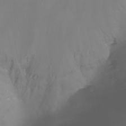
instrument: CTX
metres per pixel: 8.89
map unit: Nhu
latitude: -7.8611
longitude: -83.6882
